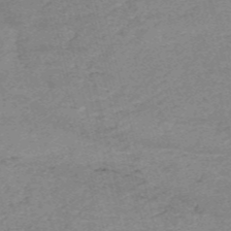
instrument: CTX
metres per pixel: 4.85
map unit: HNb
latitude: -54.6141
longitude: -46.2712
